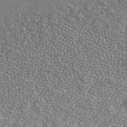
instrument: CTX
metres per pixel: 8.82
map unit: ANa
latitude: 42.0822
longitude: 51.3131
